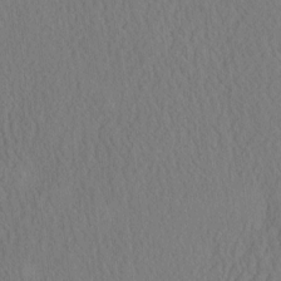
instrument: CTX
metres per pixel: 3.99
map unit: eHh
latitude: -3.1998
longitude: 16.3307
